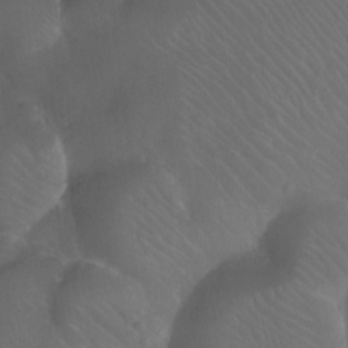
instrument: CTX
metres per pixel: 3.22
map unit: Ht
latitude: -11.8989
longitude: -43.5182
